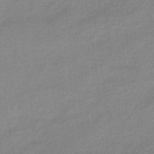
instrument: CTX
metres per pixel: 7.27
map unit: HNhu
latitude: -42.9730
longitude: 90.6708
